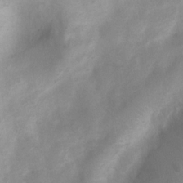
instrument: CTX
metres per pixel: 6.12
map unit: Nhu
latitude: 7.7639
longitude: -22.3278
